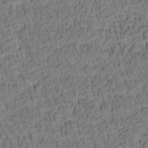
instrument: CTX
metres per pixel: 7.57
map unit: Htu
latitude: -4.5007
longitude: 173.0864
